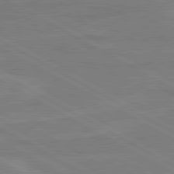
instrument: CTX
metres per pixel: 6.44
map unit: lApd
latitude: 80.5357
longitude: 121.7855
